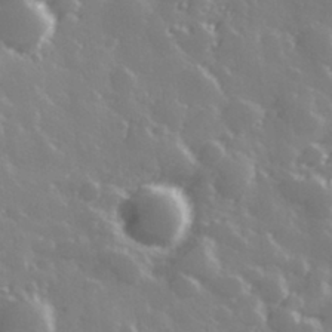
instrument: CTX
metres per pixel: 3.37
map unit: Hve
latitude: 28.6679
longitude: 146.6329
